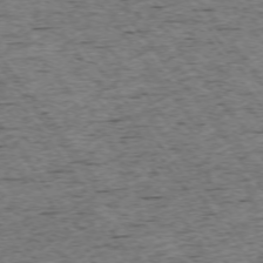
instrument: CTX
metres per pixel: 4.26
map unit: Ap
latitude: -74.3496
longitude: -87.1781
